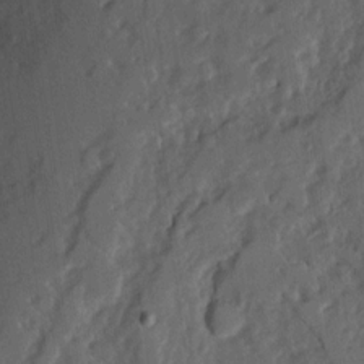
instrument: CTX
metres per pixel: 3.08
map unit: Hve
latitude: 12.7246
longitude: -89.7450
